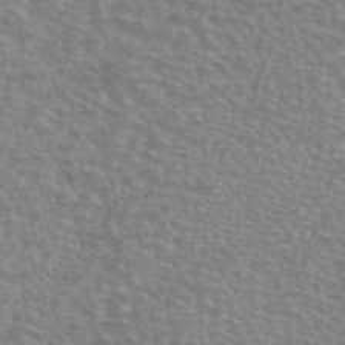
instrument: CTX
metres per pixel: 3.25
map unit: eAb
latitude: 44.8191
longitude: 106.4440
